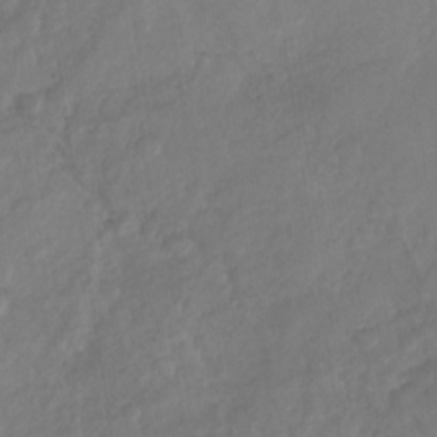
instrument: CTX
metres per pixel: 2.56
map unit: Nhu
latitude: -30.1228
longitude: -62.4034
